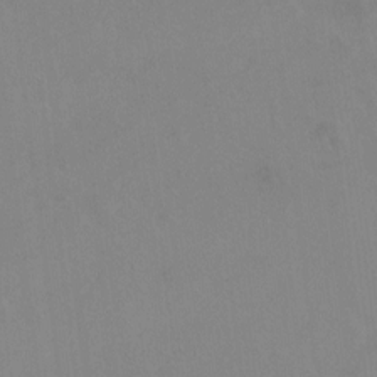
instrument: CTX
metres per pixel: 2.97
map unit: Hto
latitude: -12.9920
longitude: -40.1010
